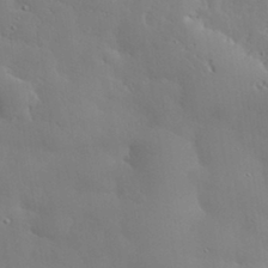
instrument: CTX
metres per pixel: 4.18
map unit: eHh
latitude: 30.6869
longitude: -82.6868
